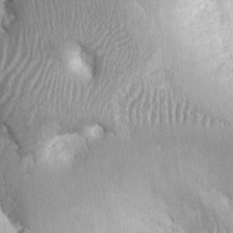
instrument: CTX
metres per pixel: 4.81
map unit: Ht
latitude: 7.7450
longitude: -75.6505
